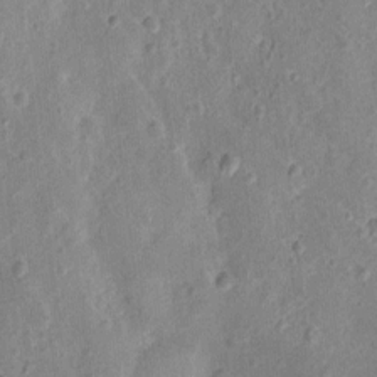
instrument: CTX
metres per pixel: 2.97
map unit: Nhu
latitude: 2.1578
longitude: -14.6302
